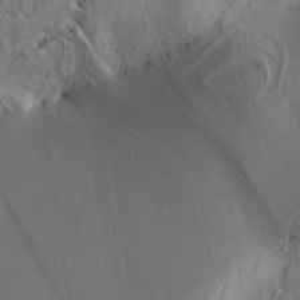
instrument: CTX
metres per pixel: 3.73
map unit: Aa
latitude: 32.1767
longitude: -137.8206
